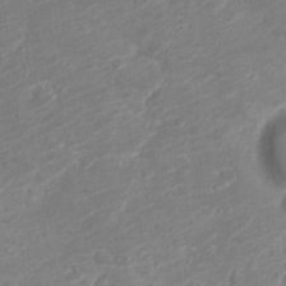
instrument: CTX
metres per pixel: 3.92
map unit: Nve
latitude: -19.5021
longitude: 106.3496
